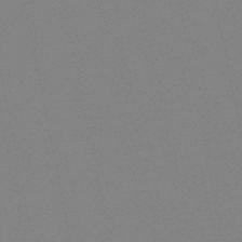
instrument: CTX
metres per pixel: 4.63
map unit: lHb
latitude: -48.8975
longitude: 69.8422
